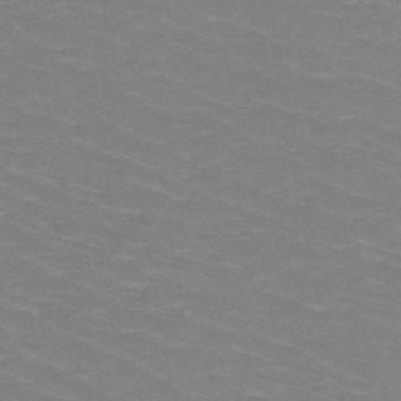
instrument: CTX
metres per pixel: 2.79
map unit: HNb
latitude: -47.6910
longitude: -46.1200
